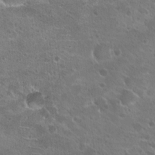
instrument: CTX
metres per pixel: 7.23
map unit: Hto
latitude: 22.4979
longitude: -41.2725
